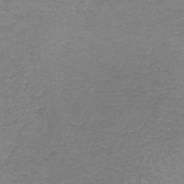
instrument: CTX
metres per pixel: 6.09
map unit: HNb
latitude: -35.9745
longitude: 53.4265
